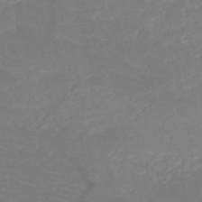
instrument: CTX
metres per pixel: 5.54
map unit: HNb
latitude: -49.8423
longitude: -44.5923
